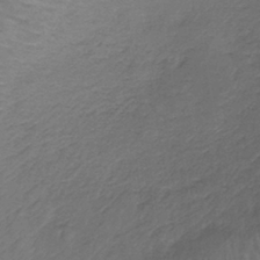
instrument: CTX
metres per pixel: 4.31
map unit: lHb
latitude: -38.0283
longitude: 61.3510
